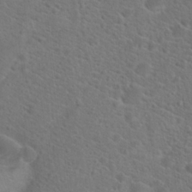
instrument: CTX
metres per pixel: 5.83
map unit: Hto
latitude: 19.6316
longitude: -38.6301
